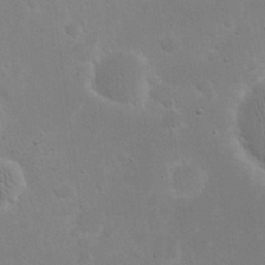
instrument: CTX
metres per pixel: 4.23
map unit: eHh
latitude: 20.2334
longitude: -69.5749
